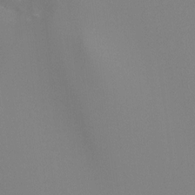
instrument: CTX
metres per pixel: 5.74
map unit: Ht
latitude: -15.8990
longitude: -47.7639
